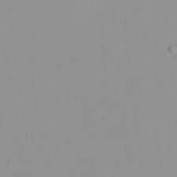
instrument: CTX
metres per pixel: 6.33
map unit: eHh
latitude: -1.3888
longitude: 20.3117
